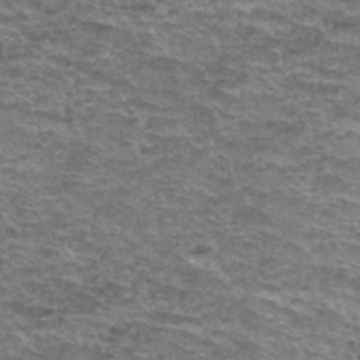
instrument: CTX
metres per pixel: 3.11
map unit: Hto
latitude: 38.4034
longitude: -43.2915
